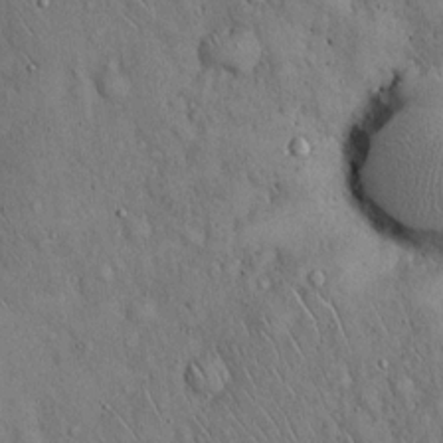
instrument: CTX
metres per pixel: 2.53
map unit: Hto
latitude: 16.7057
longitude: -58.8947
